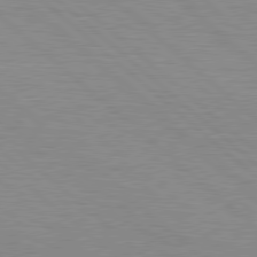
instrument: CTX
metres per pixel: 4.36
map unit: Hpe
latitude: 78.7058
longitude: -139.8016
